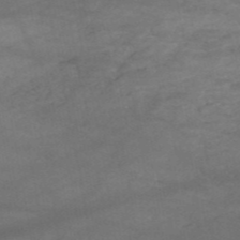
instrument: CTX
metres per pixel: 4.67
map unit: HNb
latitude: -51.7100
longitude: -39.9339
